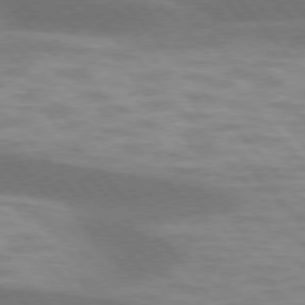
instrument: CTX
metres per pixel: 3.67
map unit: lApd
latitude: 75.9339
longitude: -58.6491
